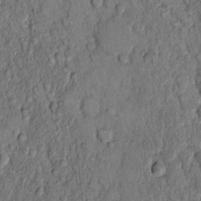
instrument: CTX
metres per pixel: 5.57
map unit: Hto
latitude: 10.4223
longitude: -59.8772
